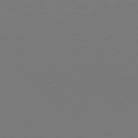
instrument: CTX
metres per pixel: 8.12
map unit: Hpe
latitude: 77.4048
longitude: -171.1970
